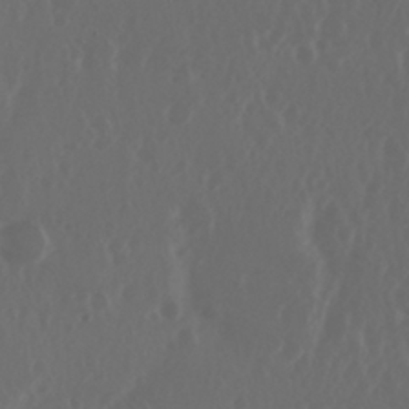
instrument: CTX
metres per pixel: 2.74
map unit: Nhu
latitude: 29.2915
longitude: -57.4615
